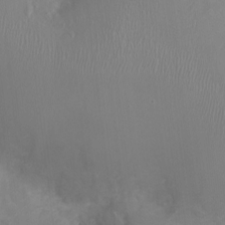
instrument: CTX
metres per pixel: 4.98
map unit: Ht
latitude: -3.7855
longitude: -16.0633
